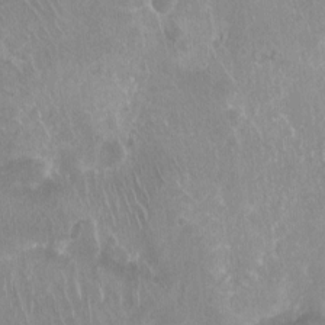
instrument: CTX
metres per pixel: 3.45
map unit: Ht
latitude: -11.7667
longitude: -43.1781
